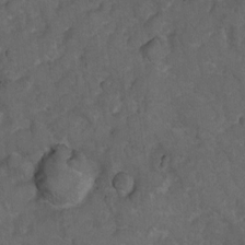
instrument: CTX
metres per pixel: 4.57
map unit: Hto
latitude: 4.4790
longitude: -31.4994
